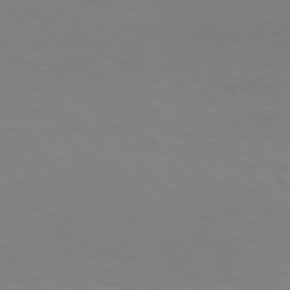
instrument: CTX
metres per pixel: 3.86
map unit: Hpe
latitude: 75.3860
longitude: -141.3292
